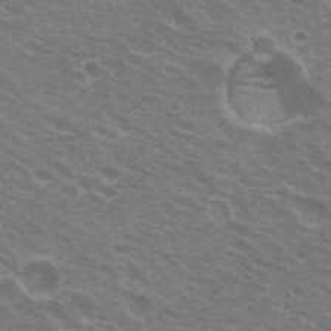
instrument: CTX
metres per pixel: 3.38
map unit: Hto
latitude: 21.9717
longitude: -31.1026
